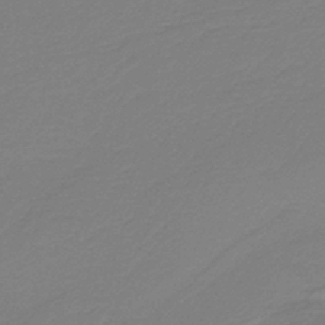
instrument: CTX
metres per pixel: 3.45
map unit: HNb
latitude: -37.2187
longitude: 55.0676
